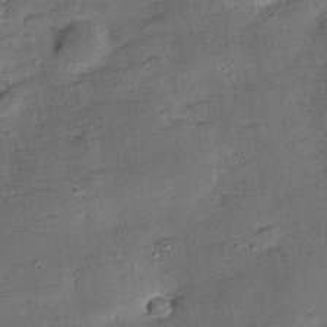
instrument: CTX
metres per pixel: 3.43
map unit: Hve
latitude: -27.7478
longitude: 92.2550
